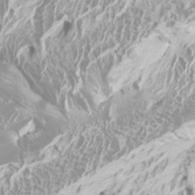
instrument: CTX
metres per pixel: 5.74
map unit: Htu
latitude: -5.0486
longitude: -72.7058
